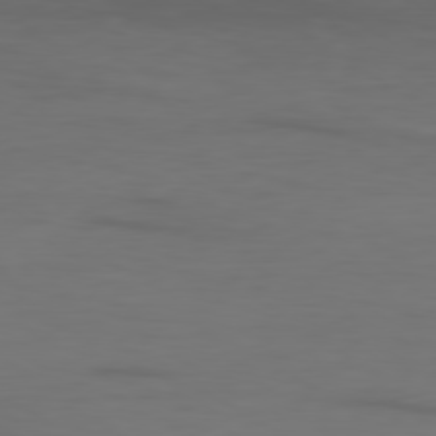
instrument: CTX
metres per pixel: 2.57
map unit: Ap
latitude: -80.0850
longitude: -93.0269
